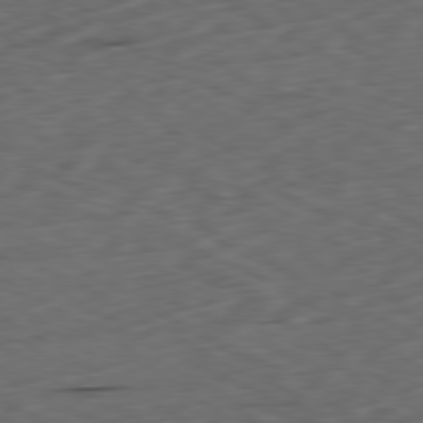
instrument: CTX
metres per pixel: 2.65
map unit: Ap
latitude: -80.4062
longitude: -71.6127
